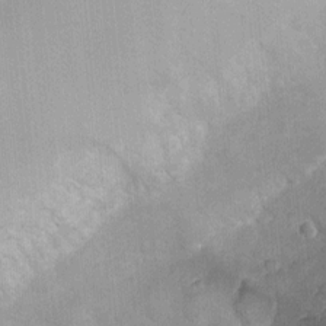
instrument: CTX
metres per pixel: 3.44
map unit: Nhu
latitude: 2.8947
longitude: -17.9150
